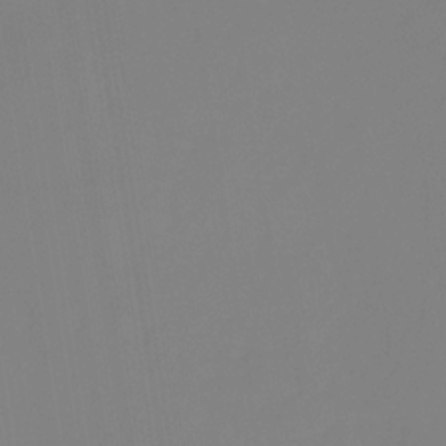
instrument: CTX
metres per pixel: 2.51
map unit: HNhu
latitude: -27.1242
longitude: 73.1998
